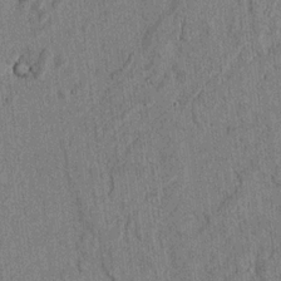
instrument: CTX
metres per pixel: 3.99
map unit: lAvf
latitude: 5.4993
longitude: 169.5021
